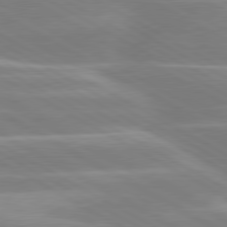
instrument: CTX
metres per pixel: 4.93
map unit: lApd
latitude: 80.2711
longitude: -134.3467
